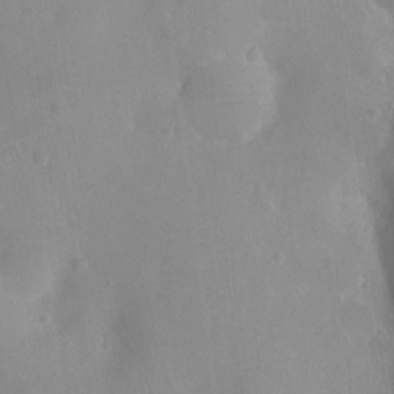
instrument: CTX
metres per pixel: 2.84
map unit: Ht
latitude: -9.0108
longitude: -21.6316
